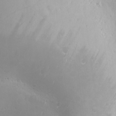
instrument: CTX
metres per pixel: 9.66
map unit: Ave
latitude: -10.7463
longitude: -121.2348
